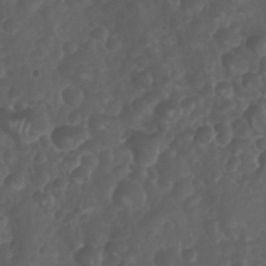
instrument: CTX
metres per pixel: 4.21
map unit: Nhu
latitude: 28.6301
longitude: -56.2900
